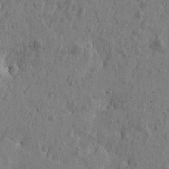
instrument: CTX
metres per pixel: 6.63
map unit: Htu
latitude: -5.4832
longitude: 179.7477
